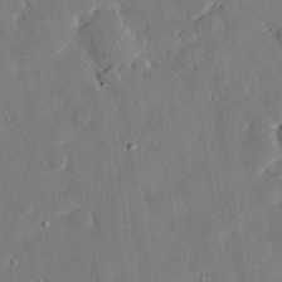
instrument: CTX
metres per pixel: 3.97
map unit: eHh
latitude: 28.4412
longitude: -81.0458
